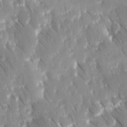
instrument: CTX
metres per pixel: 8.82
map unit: Ave
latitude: 8.7057
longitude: -104.6302
